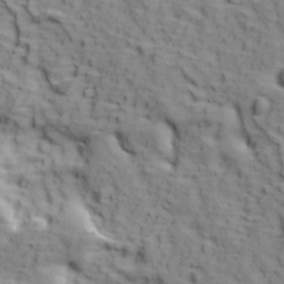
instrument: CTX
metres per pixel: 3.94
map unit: Ave
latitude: 11.7450
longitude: -105.0081
